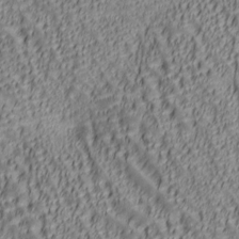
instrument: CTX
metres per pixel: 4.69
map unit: lAa
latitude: 6.7246
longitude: -116.4601
